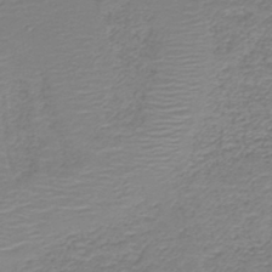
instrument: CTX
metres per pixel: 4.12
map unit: HNb
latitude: -41.8611
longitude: 49.8989
